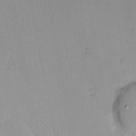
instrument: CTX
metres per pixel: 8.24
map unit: Nhu
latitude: -6.8786
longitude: -65.3104
